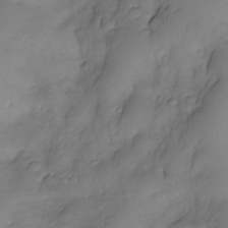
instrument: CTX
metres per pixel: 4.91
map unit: Nhe
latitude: -33.7100
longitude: -142.8569
